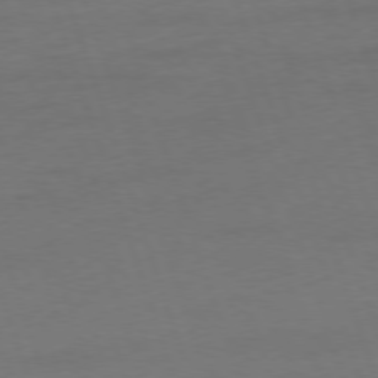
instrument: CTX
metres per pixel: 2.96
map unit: Ap
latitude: -76.4818
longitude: -73.0081
